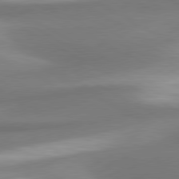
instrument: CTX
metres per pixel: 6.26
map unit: lApd
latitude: 80.3089
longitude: 177.7667
